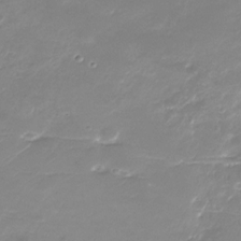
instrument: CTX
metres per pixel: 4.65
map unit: Nhu
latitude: -29.7667
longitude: -70.7813
